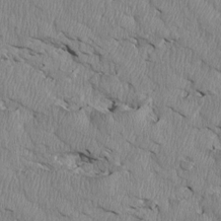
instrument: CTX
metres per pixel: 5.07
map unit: Htu
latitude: 4.0633
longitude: 151.6722
